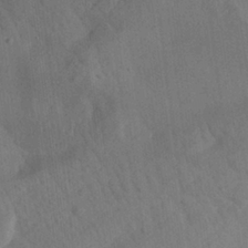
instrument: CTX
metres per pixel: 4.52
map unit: Aa
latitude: 25.4615
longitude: -143.3293
